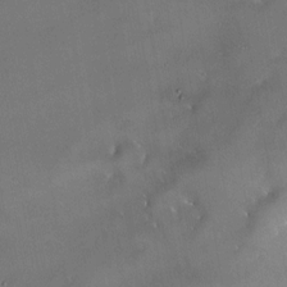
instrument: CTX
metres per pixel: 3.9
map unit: HNhu
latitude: 5.5371
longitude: 14.3118
